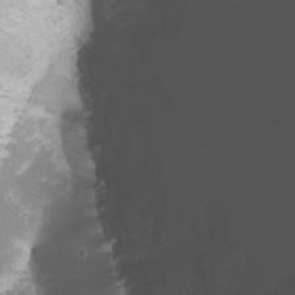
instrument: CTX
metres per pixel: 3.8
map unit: Nhu
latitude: -0.7464
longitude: -81.0647
